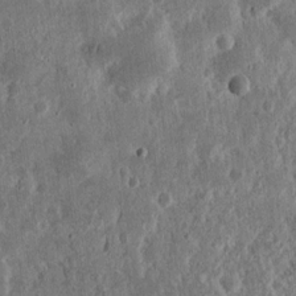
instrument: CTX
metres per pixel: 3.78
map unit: Nhu
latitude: 14.7436
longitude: -74.0822
